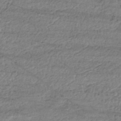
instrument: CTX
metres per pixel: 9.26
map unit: HNhu
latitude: -44.0472
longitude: 105.4076
